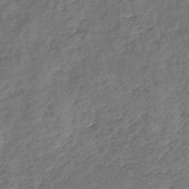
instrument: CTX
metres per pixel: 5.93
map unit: eHb
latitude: -39.9745
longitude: 78.5195
